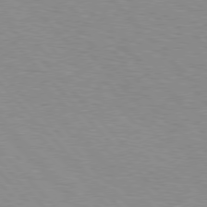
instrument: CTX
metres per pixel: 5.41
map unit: Hpe
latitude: 76.9702
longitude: -152.1389
